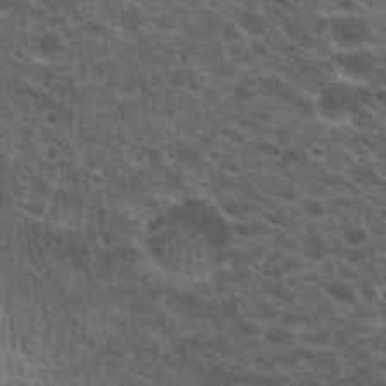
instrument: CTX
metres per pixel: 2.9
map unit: Hto
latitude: 19.8961
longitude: -36.3090
